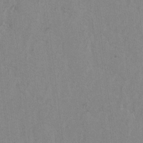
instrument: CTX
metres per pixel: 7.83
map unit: lAvf
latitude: -6.8219
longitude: -114.0444
